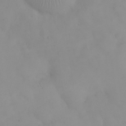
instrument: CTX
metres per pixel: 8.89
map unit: eHh
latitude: 25.2914
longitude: -64.1200
